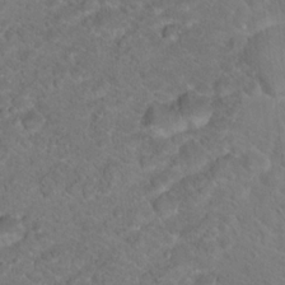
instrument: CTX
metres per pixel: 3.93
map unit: Hto
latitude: 18.2711
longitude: -37.3482
